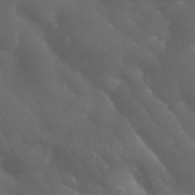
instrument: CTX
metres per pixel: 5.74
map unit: Nhu
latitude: 28.6490
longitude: -66.4412
